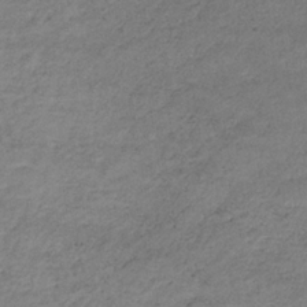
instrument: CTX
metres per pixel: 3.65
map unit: lHb
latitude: -34.5574
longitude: 62.2361
